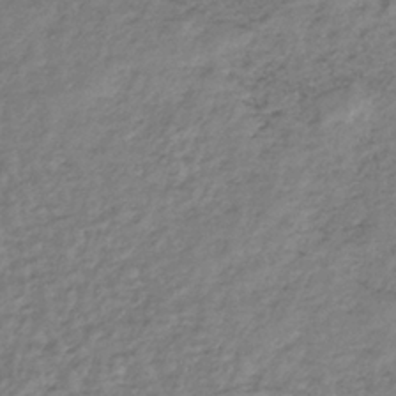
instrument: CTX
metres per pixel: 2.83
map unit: lHb
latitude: -36.8030
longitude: 68.3873
